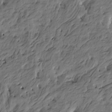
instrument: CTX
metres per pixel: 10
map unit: Htu
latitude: -5.7099
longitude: -178.1767
